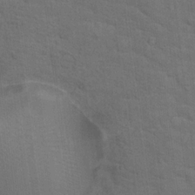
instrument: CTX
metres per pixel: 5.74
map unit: Hto
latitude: 15.9339
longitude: -38.2145
